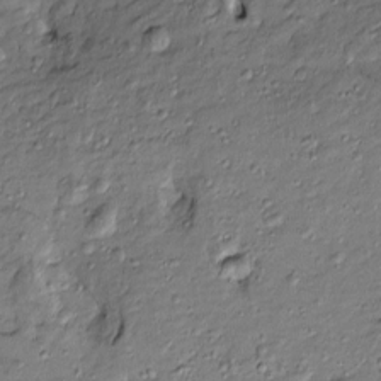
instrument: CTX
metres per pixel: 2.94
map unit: Htu
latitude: -8.5196
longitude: 177.4643
